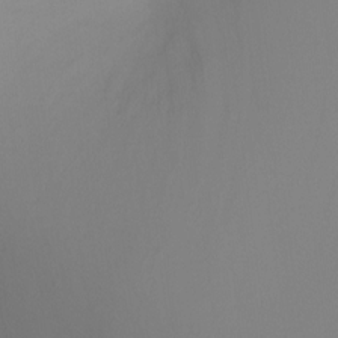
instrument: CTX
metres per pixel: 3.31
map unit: Ht
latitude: -6.5573
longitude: -33.5371
